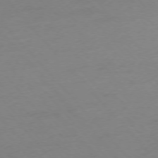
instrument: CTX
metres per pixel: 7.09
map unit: Ap
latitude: -76.6141
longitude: -72.1767
